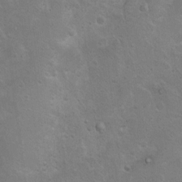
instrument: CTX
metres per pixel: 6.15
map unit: Ht
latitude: 4.1389
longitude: -27.8772
